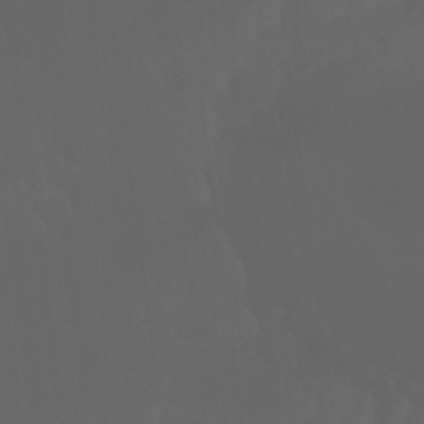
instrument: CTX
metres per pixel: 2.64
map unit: Ht
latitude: -3.6532
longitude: -60.5168
